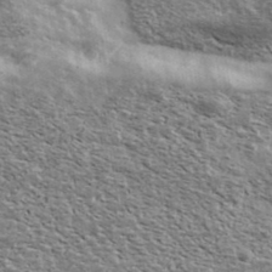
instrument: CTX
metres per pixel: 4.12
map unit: Ave
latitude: 39.3482
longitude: -108.1200
